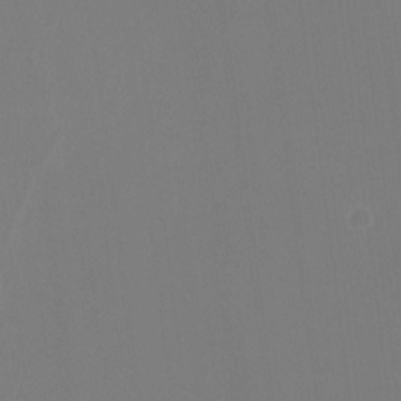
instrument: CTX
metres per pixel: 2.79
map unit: Htu
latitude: -14.2362
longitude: -49.0081
